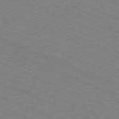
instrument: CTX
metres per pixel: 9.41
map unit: Hpe
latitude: -81.7289
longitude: 16.5385
